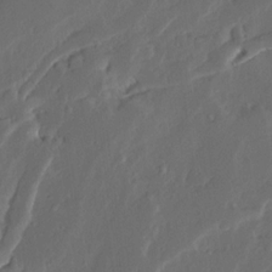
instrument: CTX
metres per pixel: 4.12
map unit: Ave
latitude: 14.7625
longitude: -137.8773
